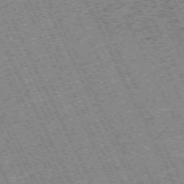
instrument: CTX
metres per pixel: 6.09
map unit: Hpe
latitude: -71.0675
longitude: 10.0094
